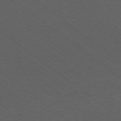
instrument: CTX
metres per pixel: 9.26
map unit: Ap
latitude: -78.6896
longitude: -100.5168
